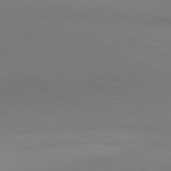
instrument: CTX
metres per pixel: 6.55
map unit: lApd
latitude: 80.7813
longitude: 145.0487
